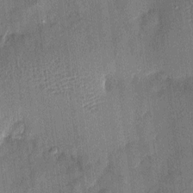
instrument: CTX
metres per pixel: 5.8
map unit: eHh
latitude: 4.6868
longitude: -74.8758
